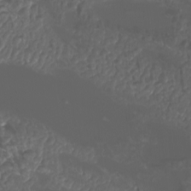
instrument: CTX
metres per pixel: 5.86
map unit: Htu
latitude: -6.7463
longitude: -73.1970
